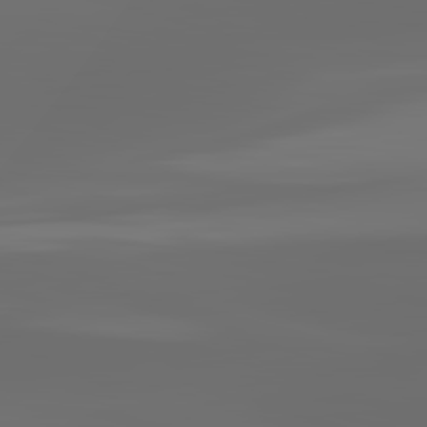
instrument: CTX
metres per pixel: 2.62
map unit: lApd
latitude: 83.0458
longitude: -138.2711
